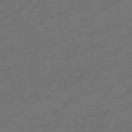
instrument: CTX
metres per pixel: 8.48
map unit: eHb
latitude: -47.9556
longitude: 86.9731
